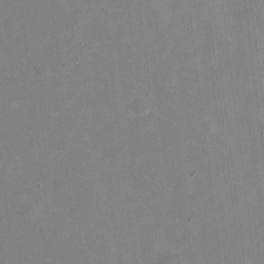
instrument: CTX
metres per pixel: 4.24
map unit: eHh
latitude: 4.7813
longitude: -66.2522
